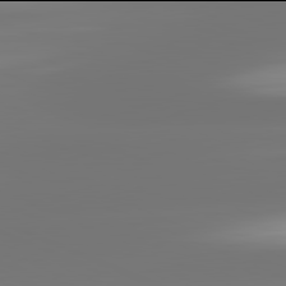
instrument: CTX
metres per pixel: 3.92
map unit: lApd
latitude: 81.9906
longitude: -166.8191
